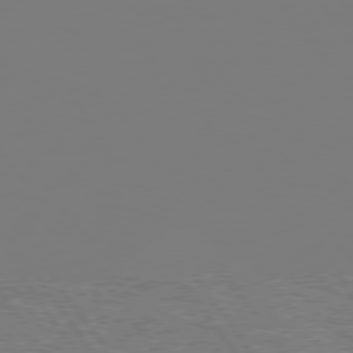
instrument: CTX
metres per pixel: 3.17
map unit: Hpe
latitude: 75.4426
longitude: -142.2145
